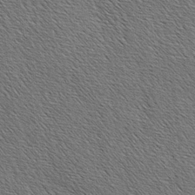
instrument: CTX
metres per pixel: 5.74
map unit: lAa
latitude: -3.7477
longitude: -121.9717
